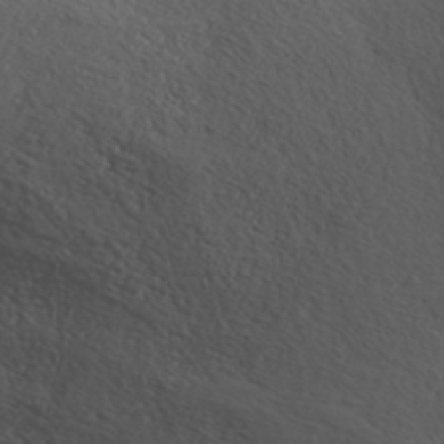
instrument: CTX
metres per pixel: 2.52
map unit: ANa
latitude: 35.7260
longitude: 14.6519
